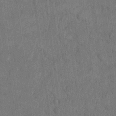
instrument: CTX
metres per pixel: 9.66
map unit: eHh
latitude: 14.9892
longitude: -68.2334
